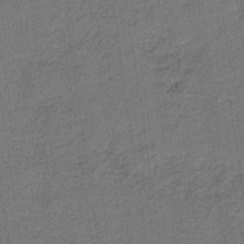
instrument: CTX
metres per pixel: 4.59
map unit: lHb
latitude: -35.7100
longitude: 70.7652
